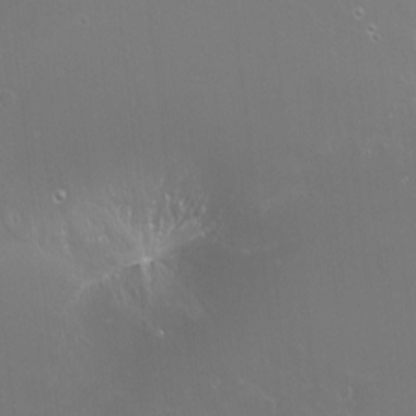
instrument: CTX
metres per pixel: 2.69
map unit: Nhu
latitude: -6.1417
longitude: -90.9136
